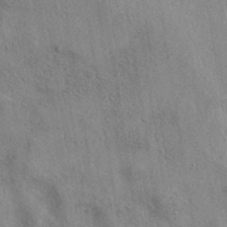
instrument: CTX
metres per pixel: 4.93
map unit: eAb
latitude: 38.8380
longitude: 112.8408
